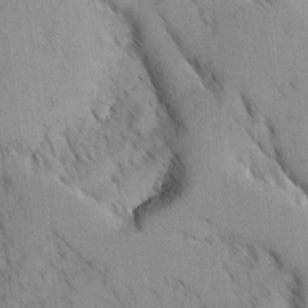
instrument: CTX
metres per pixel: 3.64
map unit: Ave
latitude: 8.7057
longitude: -103.8961
